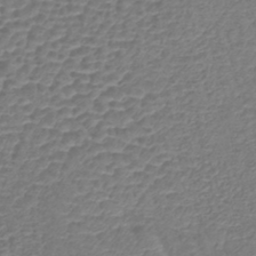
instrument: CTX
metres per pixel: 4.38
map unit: lHb
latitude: -43.0675
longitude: 78.8597
